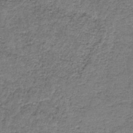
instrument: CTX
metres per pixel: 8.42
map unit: HNb
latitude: -35.6155
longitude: 53.2187
